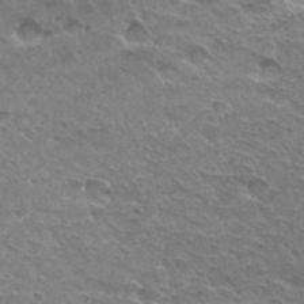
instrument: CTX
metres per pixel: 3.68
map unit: Hto
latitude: 30.1578
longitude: -42.3278
